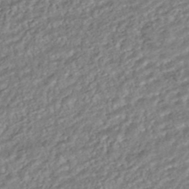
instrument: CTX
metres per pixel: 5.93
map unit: HNhu
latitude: -44.4629
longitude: 104.0094
